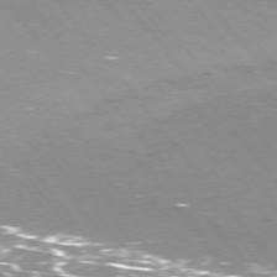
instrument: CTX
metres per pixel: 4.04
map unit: Ap
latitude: -75.5399
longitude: -69.9528
